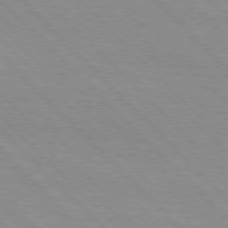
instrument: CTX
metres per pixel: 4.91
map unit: Hpe
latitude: 76.6112
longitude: -155.0647
